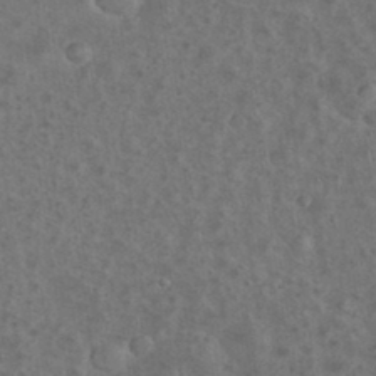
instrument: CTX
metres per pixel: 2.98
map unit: eHh
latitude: 35.1214
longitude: -60.7246
